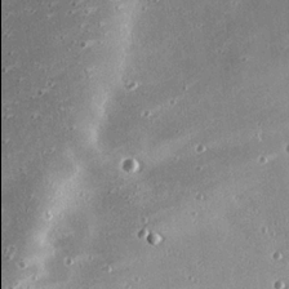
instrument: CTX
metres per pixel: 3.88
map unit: eHh
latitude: 24.2522
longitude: -89.9906
